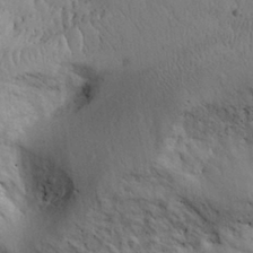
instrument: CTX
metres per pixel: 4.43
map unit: Aa
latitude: 28.8380
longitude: -144.8002
